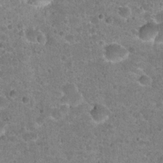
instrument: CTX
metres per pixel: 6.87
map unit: Hto
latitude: 22.5546
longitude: -49.3671
